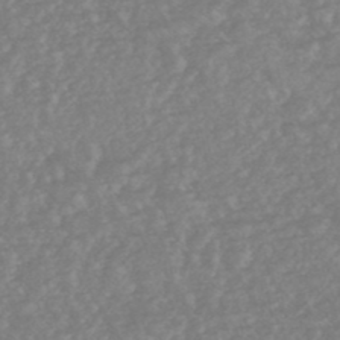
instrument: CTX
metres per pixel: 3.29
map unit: HNhu
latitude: -48.0094
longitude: 97.6533
